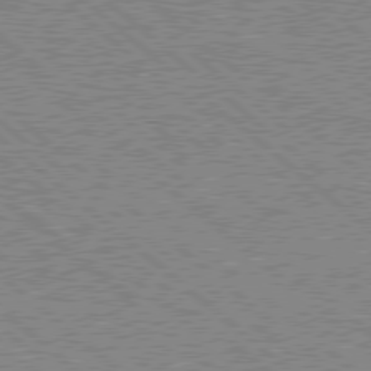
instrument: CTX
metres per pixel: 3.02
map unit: Hpe
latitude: 78.2334
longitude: -159.8961
